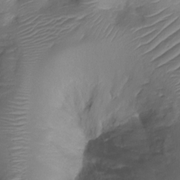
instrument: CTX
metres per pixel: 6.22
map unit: Ht
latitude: -18.5196
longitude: -44.2711
